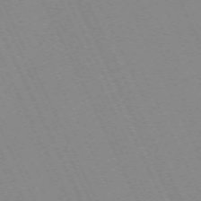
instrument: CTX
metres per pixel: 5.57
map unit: Hpe
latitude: -70.5763
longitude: 15.6155
